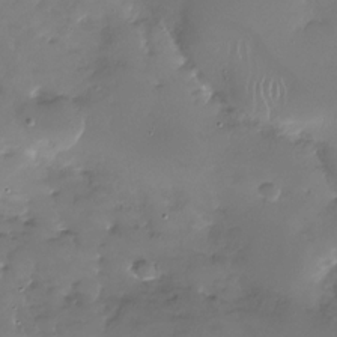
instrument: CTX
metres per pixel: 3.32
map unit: Nhu
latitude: -27.5966
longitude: -60.4979
